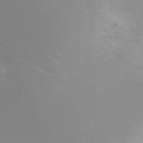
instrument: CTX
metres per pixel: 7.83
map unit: Ht
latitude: -6.4251
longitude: -33.6127
